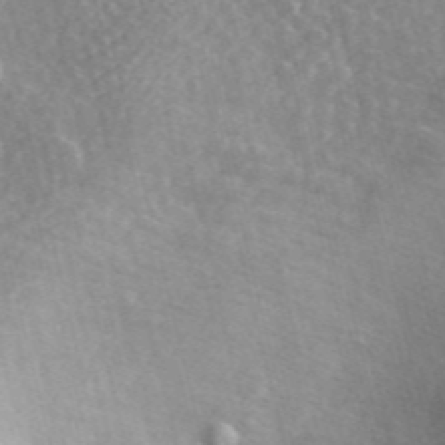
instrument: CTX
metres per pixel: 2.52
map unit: ANa
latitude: 45.1025
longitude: 29.6155
